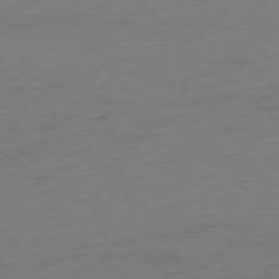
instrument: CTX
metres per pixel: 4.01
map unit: Ap
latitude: -77.8989
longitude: -91.5560
